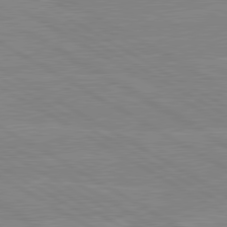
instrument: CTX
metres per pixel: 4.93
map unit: lApd
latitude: 80.1767
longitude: -126.4790
